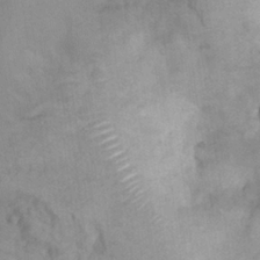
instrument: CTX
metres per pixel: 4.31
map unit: Hto
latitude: 7.3671
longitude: -34.5356
